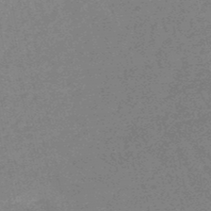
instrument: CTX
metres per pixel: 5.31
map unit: lHb
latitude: -48.0661
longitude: 82.6140
